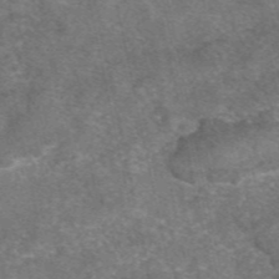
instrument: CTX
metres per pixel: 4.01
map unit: eAb
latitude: 47.4427
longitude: 104.7841
